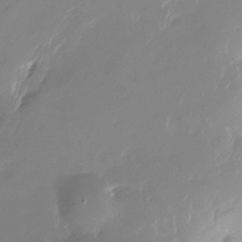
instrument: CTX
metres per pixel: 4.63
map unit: Nhu
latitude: -29.2754
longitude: -79.8017
